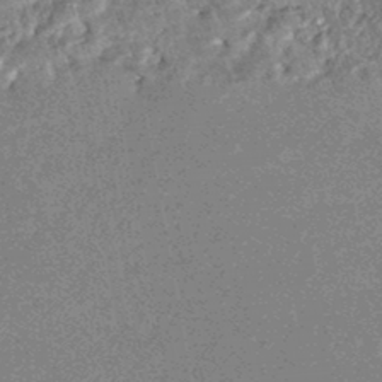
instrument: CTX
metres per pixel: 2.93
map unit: HNhu
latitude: -46.8030
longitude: 99.5021
